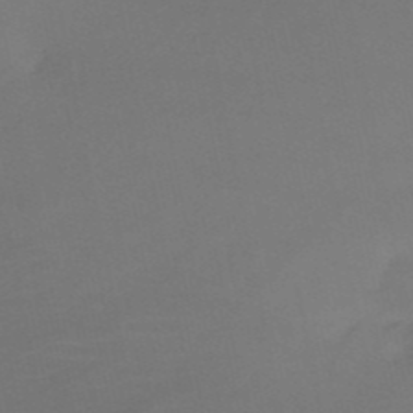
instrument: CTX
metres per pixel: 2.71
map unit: HNb
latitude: -51.7855
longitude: -42.4601
